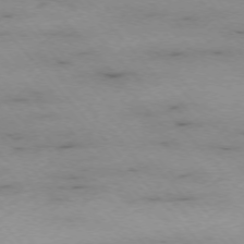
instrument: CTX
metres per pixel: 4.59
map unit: Ap
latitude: -75.6722
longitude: -87.8961
